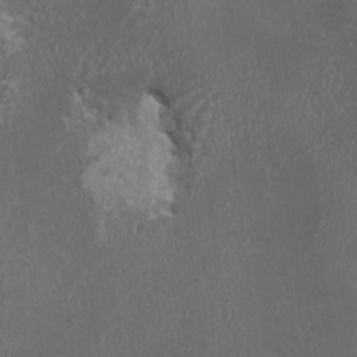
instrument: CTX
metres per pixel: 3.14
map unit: HNhu
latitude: 1.7071
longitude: 2.9730
